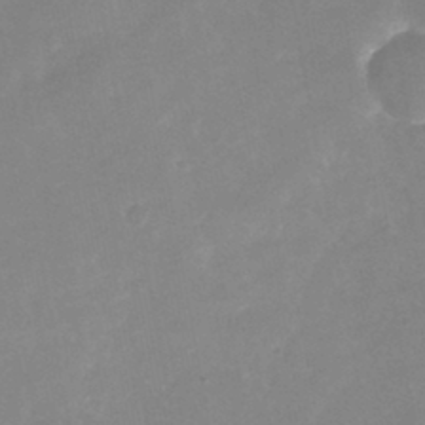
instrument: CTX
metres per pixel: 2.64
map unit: Nhu
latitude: -25.3510
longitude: -69.8206
